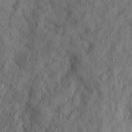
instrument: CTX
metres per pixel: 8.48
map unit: Htu
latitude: -3.5210
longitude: 158.1794
